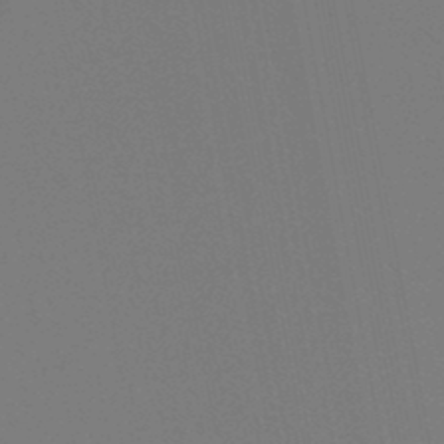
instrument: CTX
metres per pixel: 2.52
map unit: lHb
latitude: -46.6896
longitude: 74.9164
